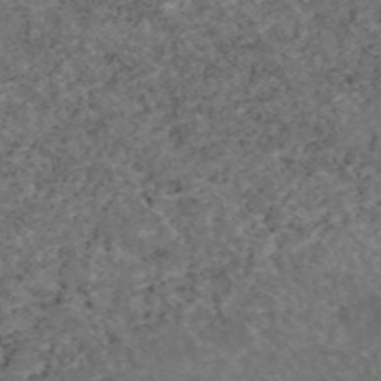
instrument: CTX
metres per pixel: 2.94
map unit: eAb
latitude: 46.0822
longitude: 117.5021
